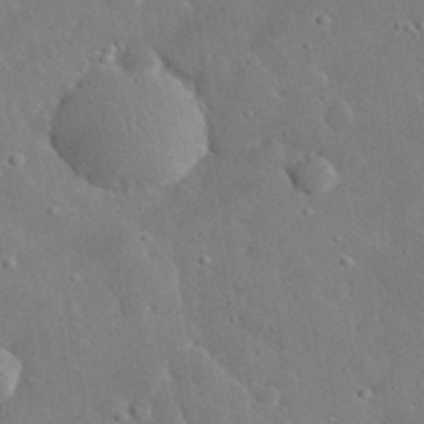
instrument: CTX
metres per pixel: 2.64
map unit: lHvf
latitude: 32.7057
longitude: -85.7072
